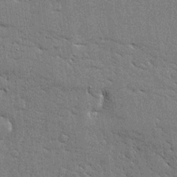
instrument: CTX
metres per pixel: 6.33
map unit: Ave
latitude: 16.1200
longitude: -139.5560
